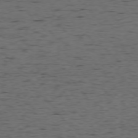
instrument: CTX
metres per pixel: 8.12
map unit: Ap
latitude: -76.0283
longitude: -90.6679
